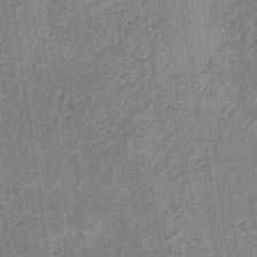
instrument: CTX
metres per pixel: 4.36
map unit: HNb
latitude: -32.7464
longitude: 57.8800
